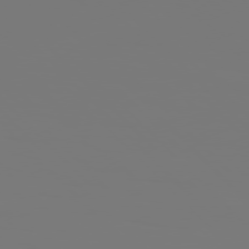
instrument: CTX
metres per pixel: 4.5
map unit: Hpe
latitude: 76.8002
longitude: -136.8191
